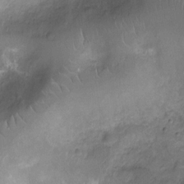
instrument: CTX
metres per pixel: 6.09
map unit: Ht
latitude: -9.2565
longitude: -20.8758
